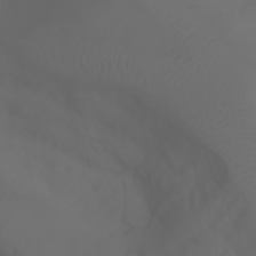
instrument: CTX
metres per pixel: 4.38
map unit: Aa
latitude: -6.9919
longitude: -84.8002
